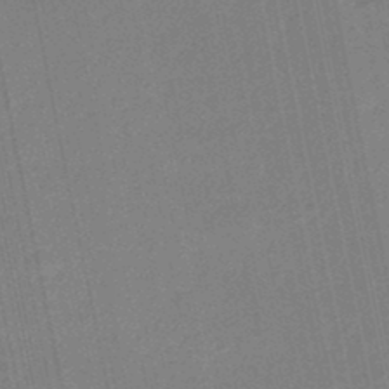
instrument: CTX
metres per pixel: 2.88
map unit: eHb
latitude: -45.4832
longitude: 87.3510
